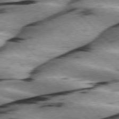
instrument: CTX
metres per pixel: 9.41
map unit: lApd
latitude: 76.1955
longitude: -79.2726
